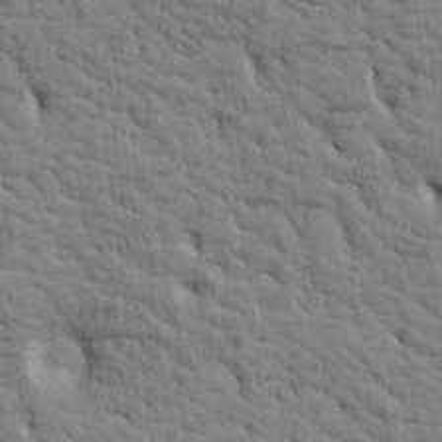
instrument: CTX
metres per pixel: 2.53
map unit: Htu
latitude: -3.4265
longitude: 175.3320
